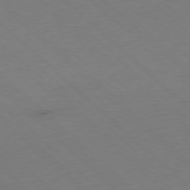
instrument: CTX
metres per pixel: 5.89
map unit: Hpe
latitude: -78.0850
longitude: 13.6155
